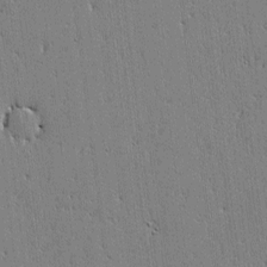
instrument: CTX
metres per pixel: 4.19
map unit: lAvf
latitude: -1.3888
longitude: -105.8017
